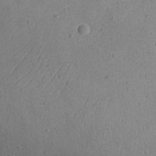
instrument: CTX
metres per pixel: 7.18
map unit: eHh
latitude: 24.7246
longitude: -70.5735
